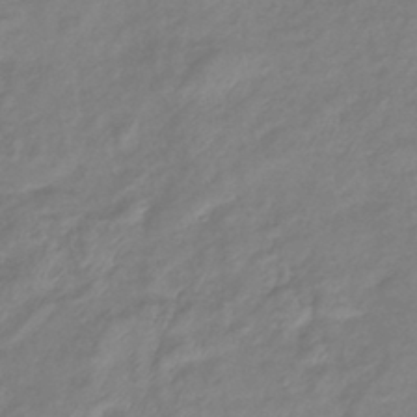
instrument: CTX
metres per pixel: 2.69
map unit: eHb
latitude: -41.3132
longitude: 81.7667
